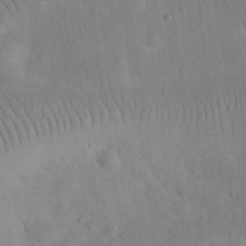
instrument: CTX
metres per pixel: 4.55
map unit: eHh
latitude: 24.3089
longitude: -67.2725
